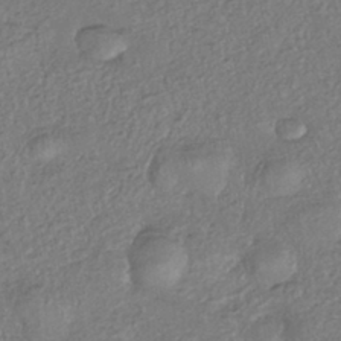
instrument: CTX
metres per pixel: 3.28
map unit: eHh
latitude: -42.3117
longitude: 118.2173
